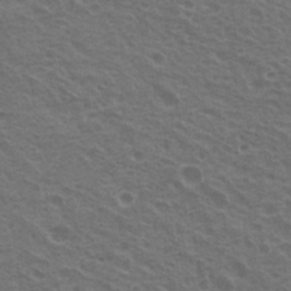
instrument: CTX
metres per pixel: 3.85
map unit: Hto
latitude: 21.6694
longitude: -31.0081
